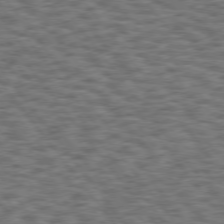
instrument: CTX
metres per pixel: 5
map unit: Hpe
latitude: 75.4238
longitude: -134.6868
